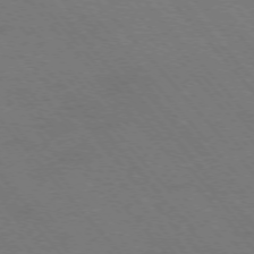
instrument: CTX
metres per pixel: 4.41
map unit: Ap
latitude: -75.7667
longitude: -68.8191
